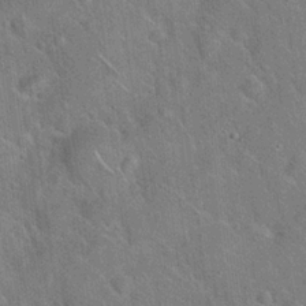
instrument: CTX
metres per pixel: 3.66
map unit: Hto
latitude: 20.1200
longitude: -51.6693
